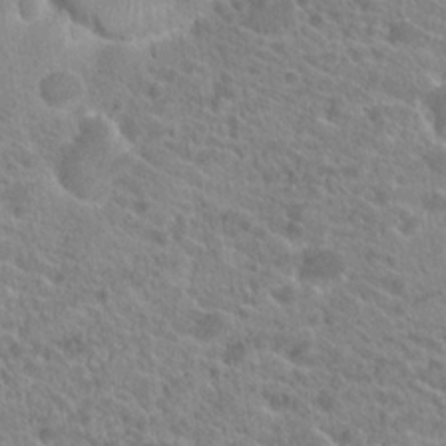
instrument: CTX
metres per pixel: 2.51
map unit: Hto
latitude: 21.4994
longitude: -39.0080
